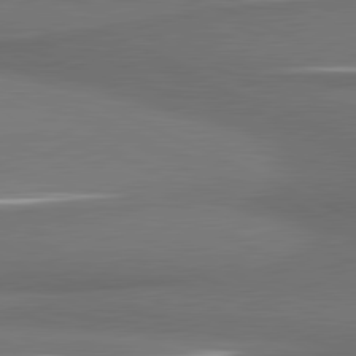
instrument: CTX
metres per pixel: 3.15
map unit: lApd
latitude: 81.2915
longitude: 174.8785
